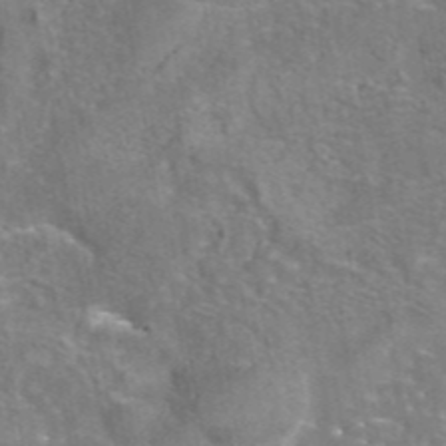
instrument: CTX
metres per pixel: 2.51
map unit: eAb
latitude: 45.0647
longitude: 107.0298
